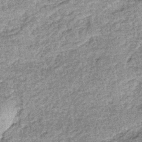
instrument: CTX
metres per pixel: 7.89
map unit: lHb
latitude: -36.3306
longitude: 66.3118
